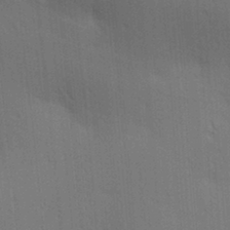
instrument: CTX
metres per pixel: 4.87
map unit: lAa
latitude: 11.1592
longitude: -108.6679
